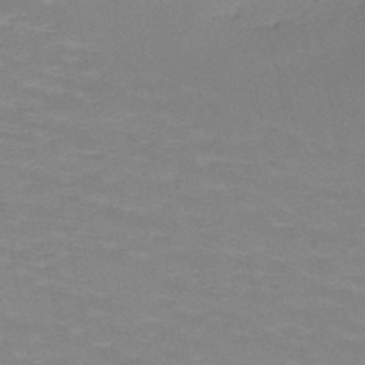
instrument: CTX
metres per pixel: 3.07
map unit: HNb
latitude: -47.8233
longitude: -46.3468
